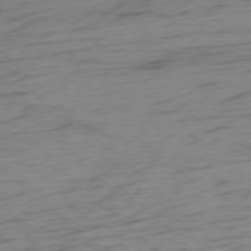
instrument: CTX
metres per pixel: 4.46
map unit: Ap
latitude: -77.2187
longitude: -79.4805
